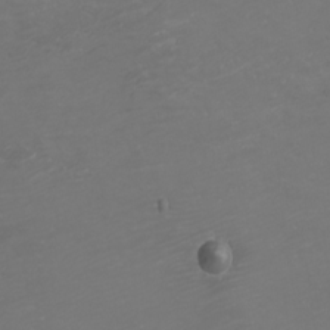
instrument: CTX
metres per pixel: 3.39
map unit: eHh
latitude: -1.2187
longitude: -78.8569
